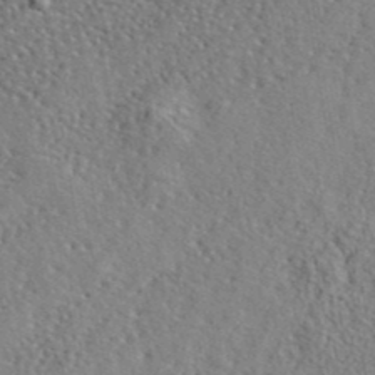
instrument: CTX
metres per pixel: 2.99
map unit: lHvf
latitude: 41.3103
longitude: -88.4601
